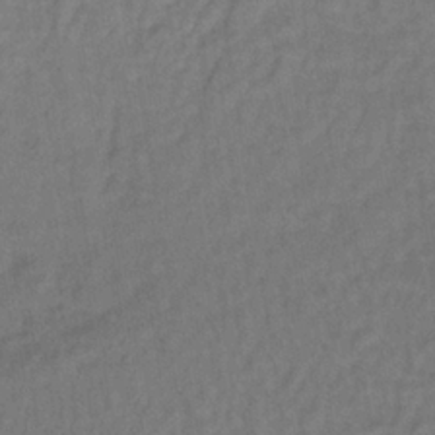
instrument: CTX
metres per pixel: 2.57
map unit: lHb
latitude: -35.6344
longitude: 65.1998
